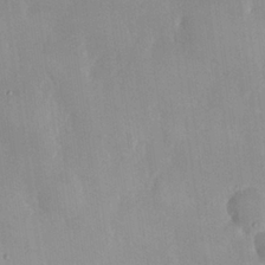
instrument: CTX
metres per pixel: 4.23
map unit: Hve
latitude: 26.1956
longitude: 150.6896
